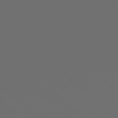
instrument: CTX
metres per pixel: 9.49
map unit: Hpe
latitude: 76.4223
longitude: -141.0269
